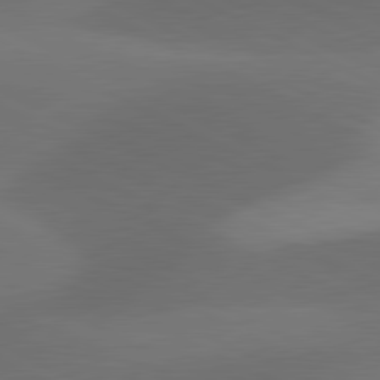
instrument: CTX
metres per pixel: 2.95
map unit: lApd
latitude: 81.2348
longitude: 126.8597
